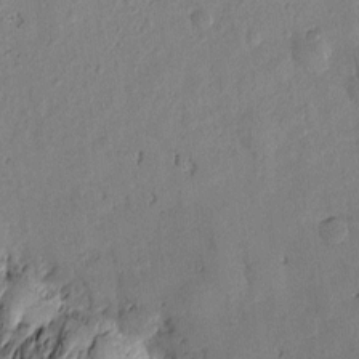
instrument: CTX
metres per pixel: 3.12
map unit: Htu
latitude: -0.1606
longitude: -176.0633
